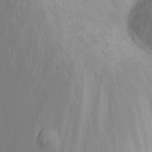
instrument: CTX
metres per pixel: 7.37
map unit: Nhu
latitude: 23.9150
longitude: -63.0459
